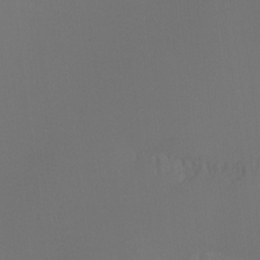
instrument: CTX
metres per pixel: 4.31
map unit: Htu
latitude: -6.9730
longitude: -49.6127
